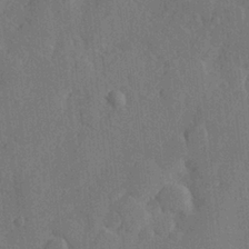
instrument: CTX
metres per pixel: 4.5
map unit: Hve
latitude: 25.6882
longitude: 149.2565
